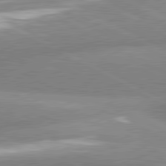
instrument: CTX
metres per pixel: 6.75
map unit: lApd
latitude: 81.1592
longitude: -163.4994
